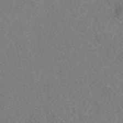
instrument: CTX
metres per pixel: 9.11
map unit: eAb
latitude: 48.4790
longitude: 109.6533
